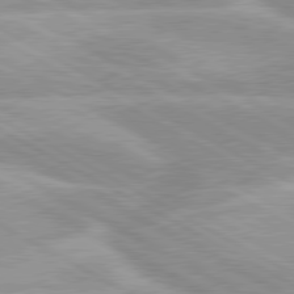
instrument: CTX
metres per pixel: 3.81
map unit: lApd
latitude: 80.1011
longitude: -124.6112
